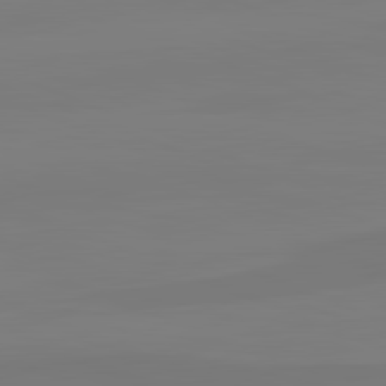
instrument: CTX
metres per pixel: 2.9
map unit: lApd
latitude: 82.2900
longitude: 147.0297
